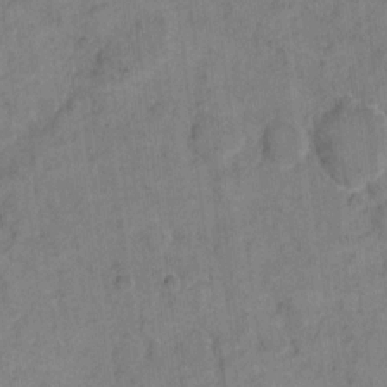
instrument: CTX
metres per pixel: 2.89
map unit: eHh
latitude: 12.8380
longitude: -64.9325
